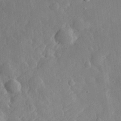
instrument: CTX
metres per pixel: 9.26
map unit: eHh
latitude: 29.6883
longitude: -78.1200
